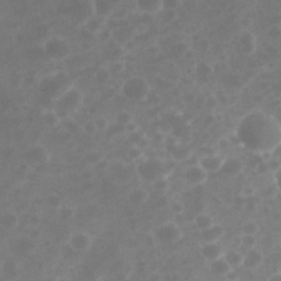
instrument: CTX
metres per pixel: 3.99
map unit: Nhu
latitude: 28.8002
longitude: -57.1781
